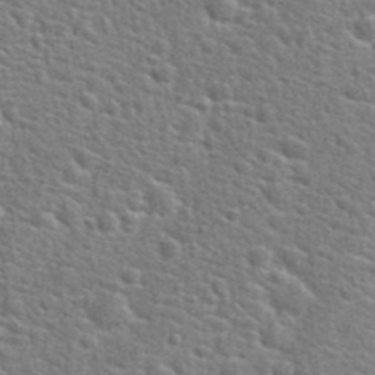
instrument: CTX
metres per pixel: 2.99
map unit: Hto
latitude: 24.2900
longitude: -48.6302
